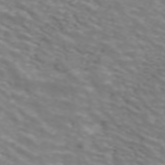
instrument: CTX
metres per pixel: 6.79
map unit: ANa
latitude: 44.9703
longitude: 39.9178
